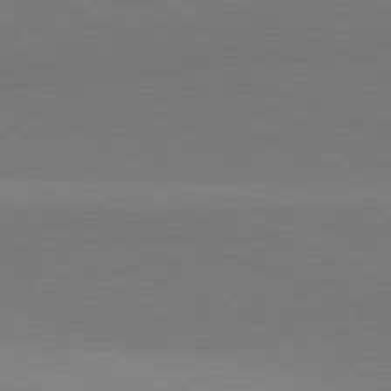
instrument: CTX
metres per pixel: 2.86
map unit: lApd
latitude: 82.0444
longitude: 137.5777
